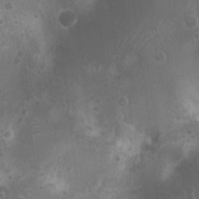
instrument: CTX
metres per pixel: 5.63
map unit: Nhu
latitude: 6.6868
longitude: -21.3859
